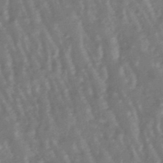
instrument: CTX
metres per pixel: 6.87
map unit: lHb
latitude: -47.8044
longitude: 78.9352
